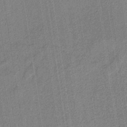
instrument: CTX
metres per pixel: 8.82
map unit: eAb
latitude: -37.9556
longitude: 51.9367
